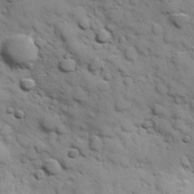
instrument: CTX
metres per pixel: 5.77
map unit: Hve
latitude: 24.2900
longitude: 147.5021
